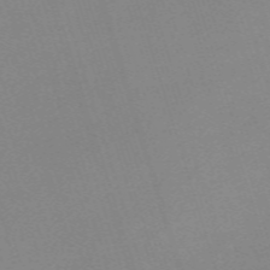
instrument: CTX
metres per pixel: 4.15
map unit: eHh
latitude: -61.7100
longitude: 49.7667
